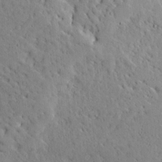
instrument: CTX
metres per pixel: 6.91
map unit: Ave
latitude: 14.4034
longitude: -139.6316
